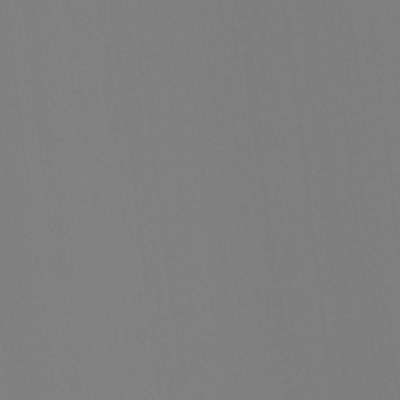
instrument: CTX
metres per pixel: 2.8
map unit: Ht
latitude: -4.2739
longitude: -61.1781
